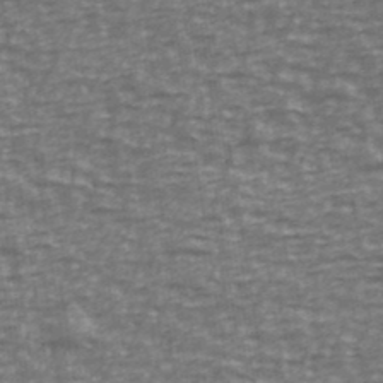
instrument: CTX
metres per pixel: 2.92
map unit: Ave
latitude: 40.5356
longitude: -113.2915
